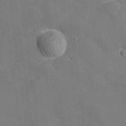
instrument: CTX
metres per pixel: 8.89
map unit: lHvf
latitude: 25.7638
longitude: 142.8030
